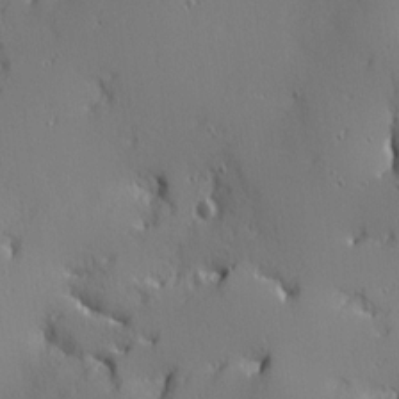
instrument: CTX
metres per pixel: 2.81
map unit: Ave
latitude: 12.0255
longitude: -101.4049
